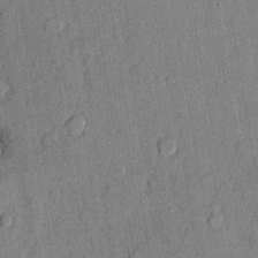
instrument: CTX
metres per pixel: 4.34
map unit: lHvf
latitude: 20.6491
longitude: 144.7652
